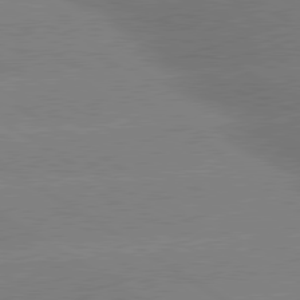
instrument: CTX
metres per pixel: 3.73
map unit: lApd
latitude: 80.1956
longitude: -148.6491
